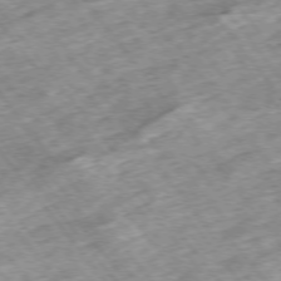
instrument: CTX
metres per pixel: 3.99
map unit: Hpe
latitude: -75.5399
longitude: -21.4616
